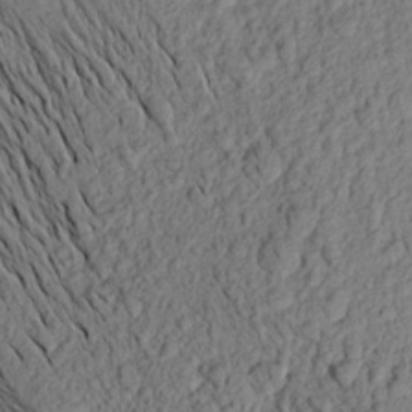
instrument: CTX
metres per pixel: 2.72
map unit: Aa
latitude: 18.1011
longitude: -147.3860
